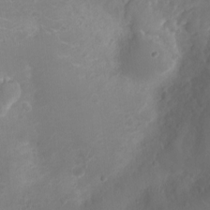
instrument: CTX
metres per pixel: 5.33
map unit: Ht
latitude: -3.0864
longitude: -16.6113
